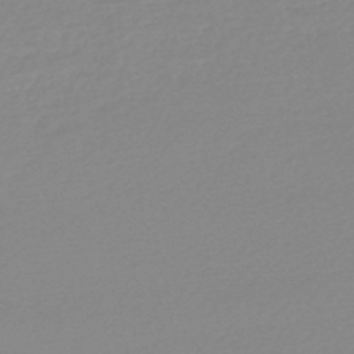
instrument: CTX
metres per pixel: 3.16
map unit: lHb
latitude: -48.0283
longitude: 65.2565
